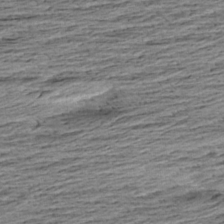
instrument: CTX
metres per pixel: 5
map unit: Aa
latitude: 8.3845
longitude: -139.4048
